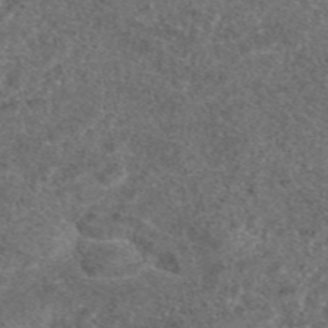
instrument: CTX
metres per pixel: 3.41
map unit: eAb
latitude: 47.5560
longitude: 108.0094
